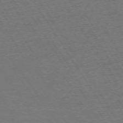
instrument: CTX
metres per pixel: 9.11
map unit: Ap
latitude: -73.9556
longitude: -84.8569
